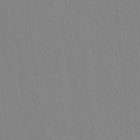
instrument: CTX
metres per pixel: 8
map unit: lAvf
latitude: 8.1011
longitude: 168.9919
